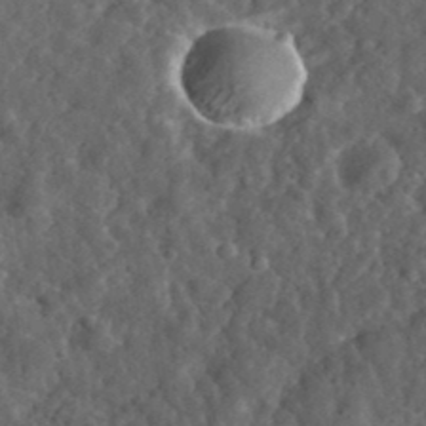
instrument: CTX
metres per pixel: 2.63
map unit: eHh
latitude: 35.5560
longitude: -79.3293
